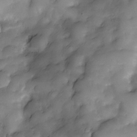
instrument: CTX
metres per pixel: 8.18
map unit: Nve
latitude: -27.1431
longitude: -148.6868
